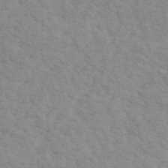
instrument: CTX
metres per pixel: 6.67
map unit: ANa
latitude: 49.9717
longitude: -72.8758
